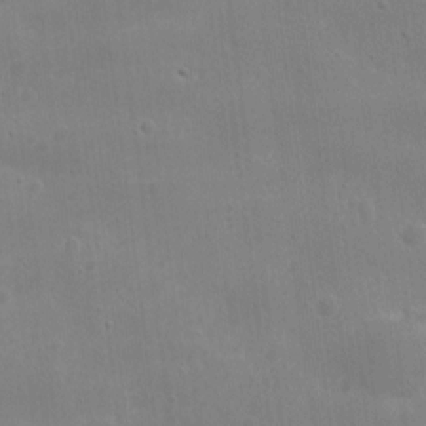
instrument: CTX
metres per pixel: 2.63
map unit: eHh
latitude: 9.1025
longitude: -72.8191
